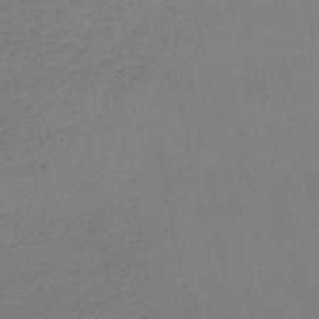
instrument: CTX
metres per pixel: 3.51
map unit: lHb
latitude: -45.8045
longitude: 60.8786
